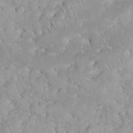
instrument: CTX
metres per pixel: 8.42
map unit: eHh
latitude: 35.5560
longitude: -63.7450
